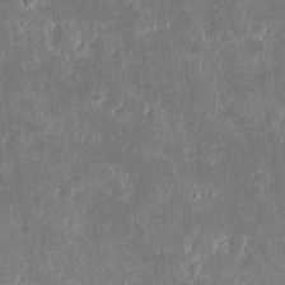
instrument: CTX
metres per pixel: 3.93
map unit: eHh
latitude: 16.5924
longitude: -73.1215
